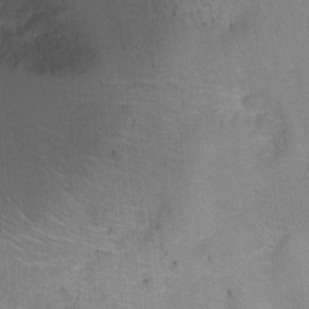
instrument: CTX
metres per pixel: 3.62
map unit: Ht
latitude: -5.9745
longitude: -36.2523
